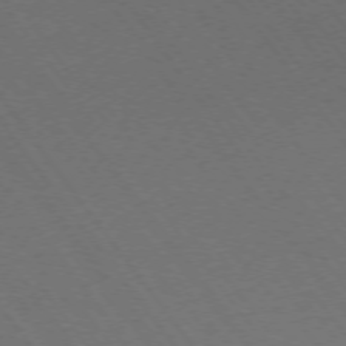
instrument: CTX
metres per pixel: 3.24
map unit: Ap
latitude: -75.7856
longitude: -64.5546
